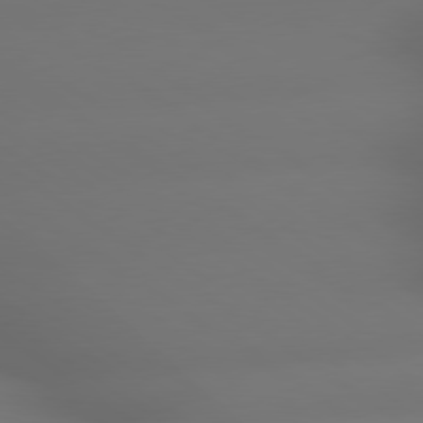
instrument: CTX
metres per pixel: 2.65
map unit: lApd
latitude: 79.1781
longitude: -165.4049
